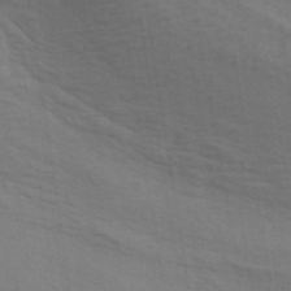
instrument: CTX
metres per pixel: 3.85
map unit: lAa
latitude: 19.0269
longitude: -138.9703
